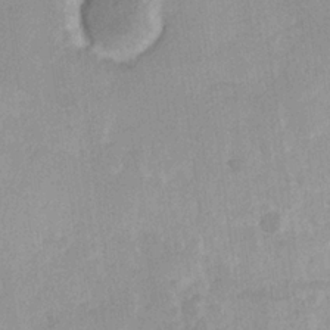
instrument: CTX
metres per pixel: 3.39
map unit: Hve
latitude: 24.6301
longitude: 145.0298
